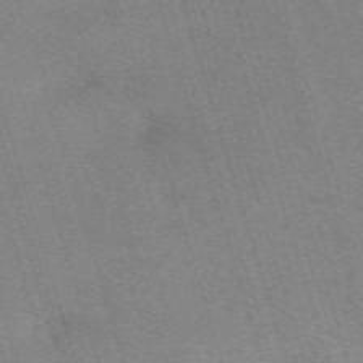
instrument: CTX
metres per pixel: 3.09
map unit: eHh
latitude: -62.5762
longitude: 49.5588
